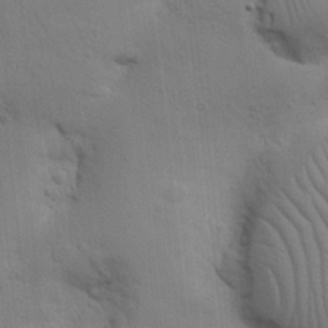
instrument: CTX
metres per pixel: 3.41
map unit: Nhu
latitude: 16.1200
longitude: -75.0647
